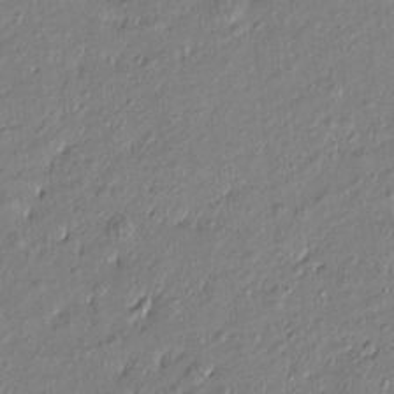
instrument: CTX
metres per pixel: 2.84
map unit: Htu
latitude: -6.9730
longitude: 176.5952
